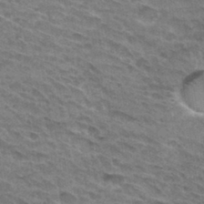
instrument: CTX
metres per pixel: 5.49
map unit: Hto
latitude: 32.3467
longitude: -46.9892
